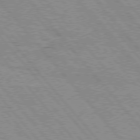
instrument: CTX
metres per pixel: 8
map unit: Hpe
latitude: 75.8394
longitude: -150.3089
